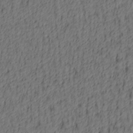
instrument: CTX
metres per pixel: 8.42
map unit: lAa
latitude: 4.5924
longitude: -114.5923
